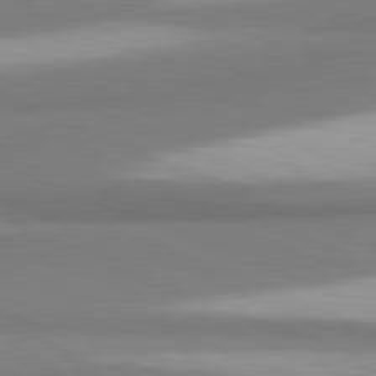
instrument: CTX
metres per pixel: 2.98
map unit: lApd
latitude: 81.5749
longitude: 164.7841
